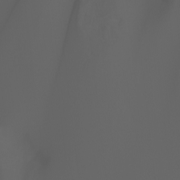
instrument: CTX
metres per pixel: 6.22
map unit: Ht
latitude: -3.6721
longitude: -61.0269
